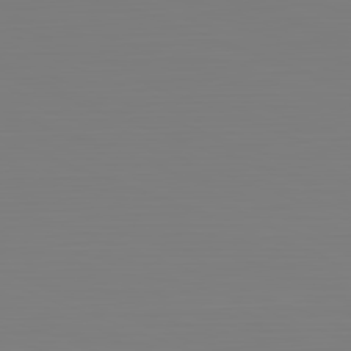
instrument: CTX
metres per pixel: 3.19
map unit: Hpe
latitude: -82.2172
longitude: 8.1984
